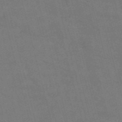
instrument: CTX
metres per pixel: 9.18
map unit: Nve
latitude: -57.8989
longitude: 51.7289
